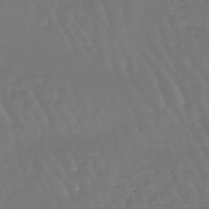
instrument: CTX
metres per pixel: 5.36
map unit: eHb
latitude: -46.6518
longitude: 78.9919
